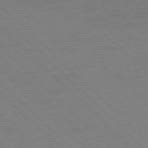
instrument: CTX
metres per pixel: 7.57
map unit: Ap
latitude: -77.0675
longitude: -57.7260
